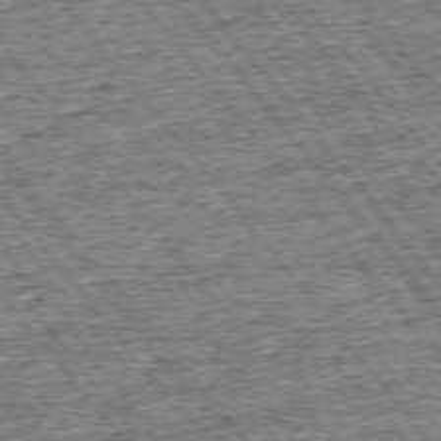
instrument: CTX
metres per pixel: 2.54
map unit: Ap
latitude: -75.6344
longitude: -91.8961
